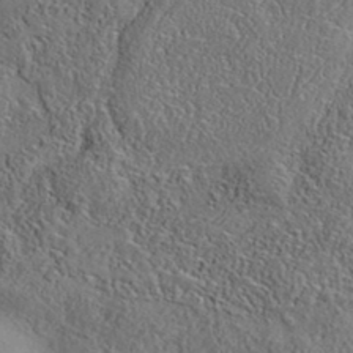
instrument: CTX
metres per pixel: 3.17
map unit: eAb
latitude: 35.8016
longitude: 110.2172
